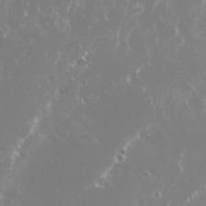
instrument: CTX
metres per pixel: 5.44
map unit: Nhu
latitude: 26.1389
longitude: -59.9528
